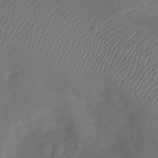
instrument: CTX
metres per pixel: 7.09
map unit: Ht
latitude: -6.5384
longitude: -21.2915
